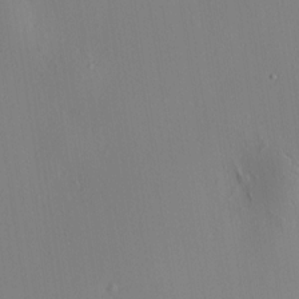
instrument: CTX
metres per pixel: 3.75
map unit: HNhu
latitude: 8.1200
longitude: 14.5574
